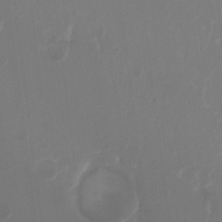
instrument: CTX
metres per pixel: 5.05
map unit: Hto
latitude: -8.6896
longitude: -43.4804
